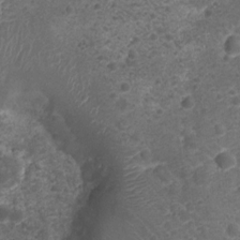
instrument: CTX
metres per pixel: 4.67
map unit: Nhu
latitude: 2.2522
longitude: -15.6127
